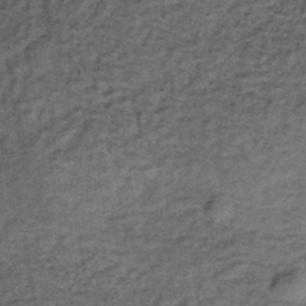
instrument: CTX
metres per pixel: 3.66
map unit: lHb
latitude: -38.7463
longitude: 66.1984
